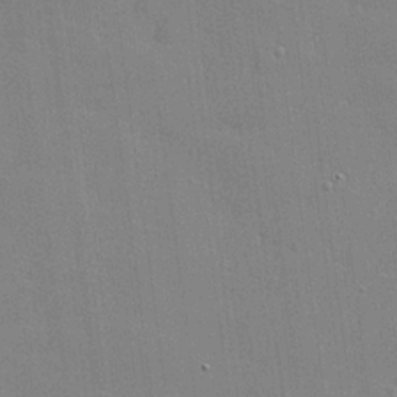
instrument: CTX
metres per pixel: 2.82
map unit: lHvf
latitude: 24.4034
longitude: 142.7085
